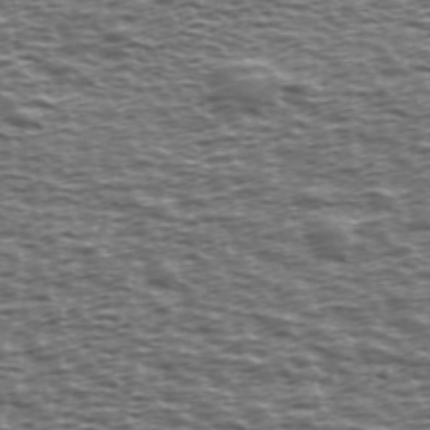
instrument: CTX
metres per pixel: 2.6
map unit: Ave
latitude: 38.7813
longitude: -112.7813
